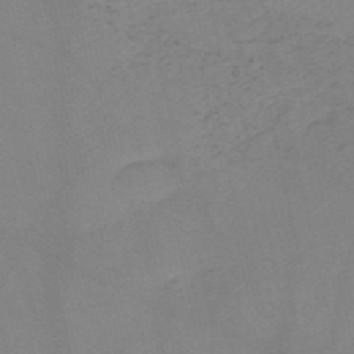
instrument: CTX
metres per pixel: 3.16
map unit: HNb
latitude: -53.0864
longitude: -42.2145
